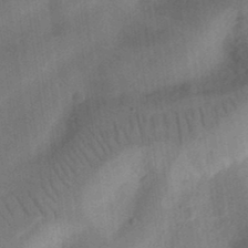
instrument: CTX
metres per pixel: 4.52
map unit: Ht
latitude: 12.4601
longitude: -74.8380
